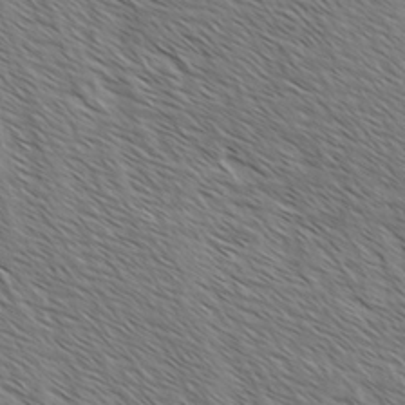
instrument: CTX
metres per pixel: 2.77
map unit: lAvf
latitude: -2.1416
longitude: -113.2348
